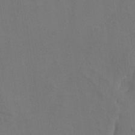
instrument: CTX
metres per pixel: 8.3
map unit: Htu
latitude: -10.4818
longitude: -73.5182
